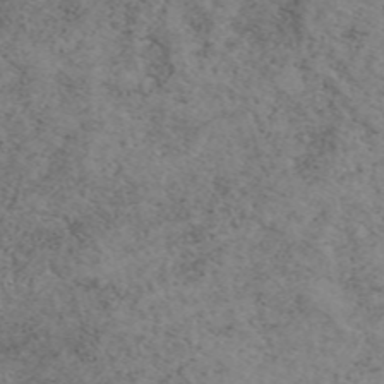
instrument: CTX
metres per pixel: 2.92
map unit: eAb
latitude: 49.6505
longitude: 108.4251
